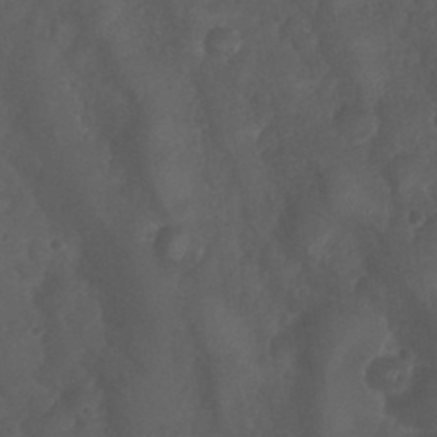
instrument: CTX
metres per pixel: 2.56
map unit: Nhu
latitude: 28.5546
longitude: -56.2144
